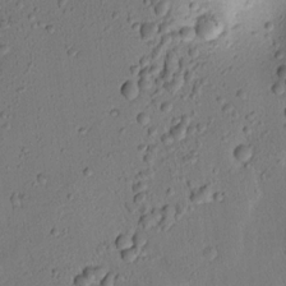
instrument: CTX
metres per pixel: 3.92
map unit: lAvf
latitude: 8.9136
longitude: 167.0297
